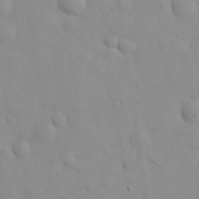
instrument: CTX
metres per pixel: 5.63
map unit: eHh
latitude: 29.5749
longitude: -74.2523
